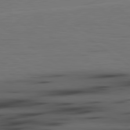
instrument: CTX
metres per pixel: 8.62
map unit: lApd
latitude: 79.8206
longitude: 161.8800
